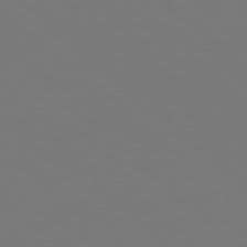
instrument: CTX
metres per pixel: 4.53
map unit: Hpe
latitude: 78.3279
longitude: -162.6302
